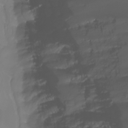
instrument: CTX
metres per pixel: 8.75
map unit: Nhu
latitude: -8.5385
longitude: -83.7638
